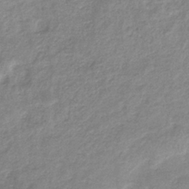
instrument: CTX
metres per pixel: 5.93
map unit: eHb
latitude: -36.5195
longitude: 75.1054
